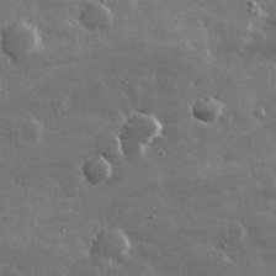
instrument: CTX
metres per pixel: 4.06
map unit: lHvf
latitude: 32.4601
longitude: -90.6113
